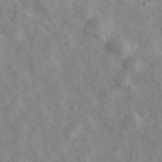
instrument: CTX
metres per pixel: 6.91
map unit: Ave
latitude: 38.7624
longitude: -107.2915
